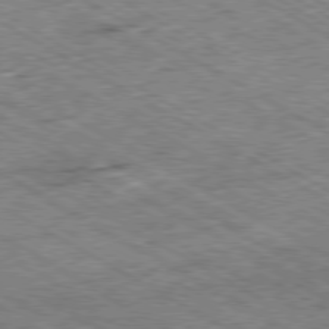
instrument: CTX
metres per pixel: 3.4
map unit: Ap
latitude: -80.1984
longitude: -85.6127
